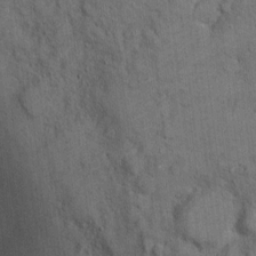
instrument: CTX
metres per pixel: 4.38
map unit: Ht
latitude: 9.1403
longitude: -38.1956
